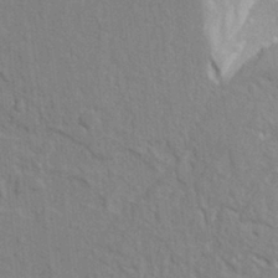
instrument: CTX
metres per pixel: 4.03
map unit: Ht
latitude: 8.2712
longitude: -77.1025
